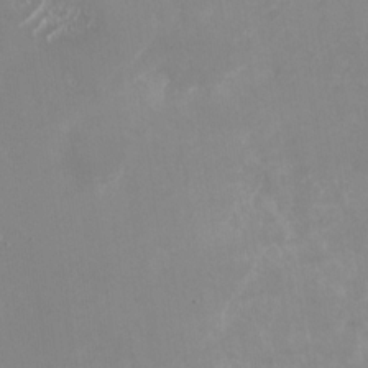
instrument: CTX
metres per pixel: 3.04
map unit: Nhu
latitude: -27.7477
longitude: -75.6316
